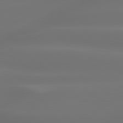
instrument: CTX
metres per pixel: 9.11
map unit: lApd
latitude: 79.8773
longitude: -138.6301
